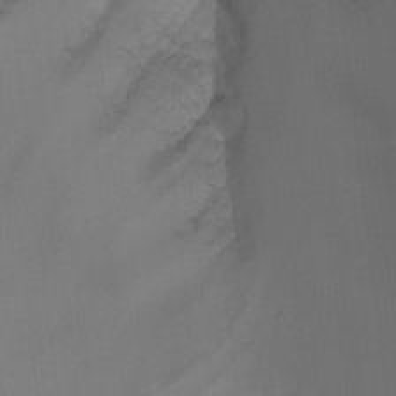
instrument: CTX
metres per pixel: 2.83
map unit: Nhu
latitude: -14.7086
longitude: -55.1403
